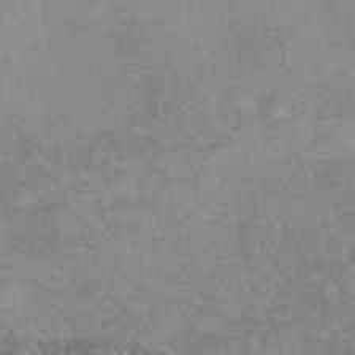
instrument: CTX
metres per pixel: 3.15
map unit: eAb
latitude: 48.5924
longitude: 121.3698
